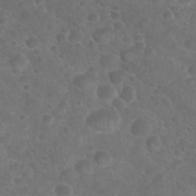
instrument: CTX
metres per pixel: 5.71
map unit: Nhu
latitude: 28.6490
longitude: -55.2726
